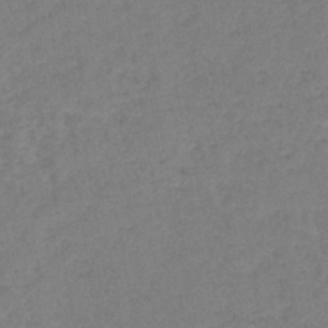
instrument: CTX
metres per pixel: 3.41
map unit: eHb
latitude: -40.5951
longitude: 79.3698
